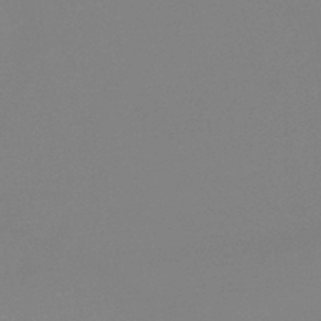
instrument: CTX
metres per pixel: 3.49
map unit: HNb
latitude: -43.9556
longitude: -40.2711
